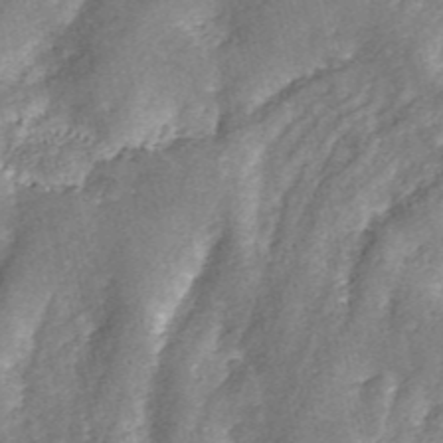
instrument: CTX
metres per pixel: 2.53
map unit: ANa
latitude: 45.7449
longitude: 29.8233
